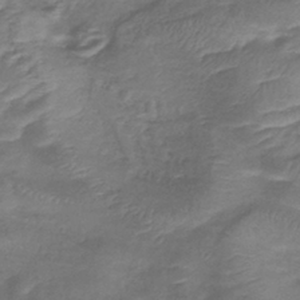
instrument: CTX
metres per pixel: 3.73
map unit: lHb
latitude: -39.0109
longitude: 75.4077
